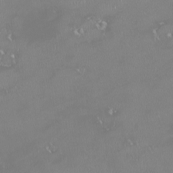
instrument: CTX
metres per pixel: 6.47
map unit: HNhu
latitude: -1.8612
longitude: 11.3132
